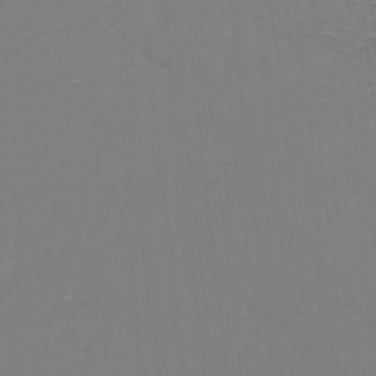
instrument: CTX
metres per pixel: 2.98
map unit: eHh
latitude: -42.4062
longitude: -32.7813
